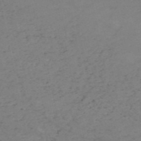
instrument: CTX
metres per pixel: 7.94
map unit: HNb
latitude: -54.9731
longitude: -48.5924
